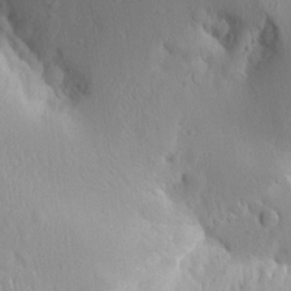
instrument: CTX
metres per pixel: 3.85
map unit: Aa
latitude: 12.7246
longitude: -142.8380
